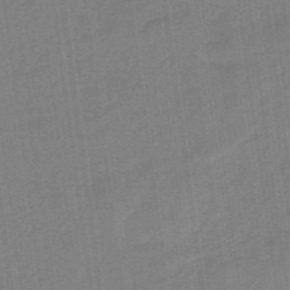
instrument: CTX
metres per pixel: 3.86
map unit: eHb
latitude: -46.4062
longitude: 87.2565
